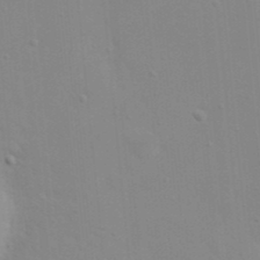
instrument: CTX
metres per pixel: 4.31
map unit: eHh
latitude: 20.7058
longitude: -64.1767
